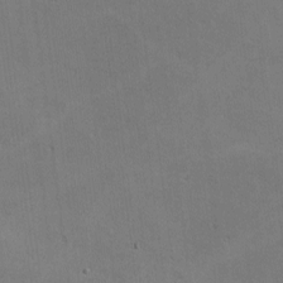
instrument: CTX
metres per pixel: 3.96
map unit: lHvf
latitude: -9.7666
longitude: -102.1200
